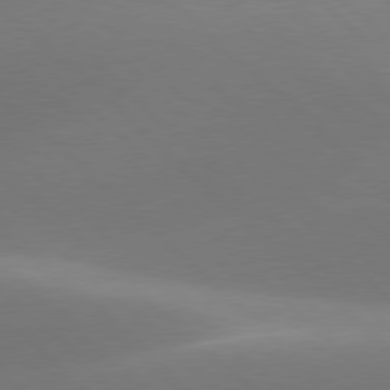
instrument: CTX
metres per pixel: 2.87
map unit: lApd
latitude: 77.5749
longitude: -51.4426
